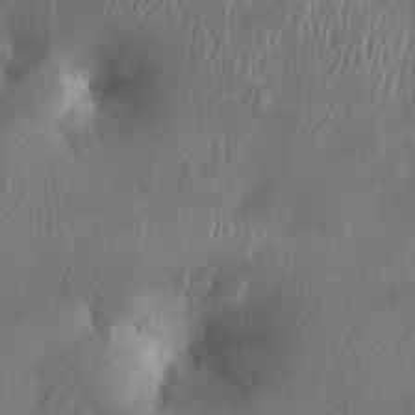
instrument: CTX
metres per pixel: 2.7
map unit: HNhu
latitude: 3.7449
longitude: -5.9339
